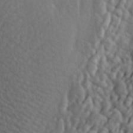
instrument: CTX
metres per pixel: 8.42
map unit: lAa
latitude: -7.3698
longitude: -124.0444
